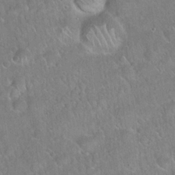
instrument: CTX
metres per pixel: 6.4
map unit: Hto
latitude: 21.7450
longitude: -51.8772
